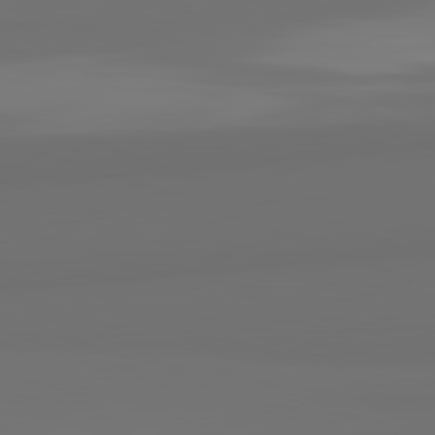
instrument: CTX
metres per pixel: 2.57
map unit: lApd
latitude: 82.3089
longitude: 163.6533
